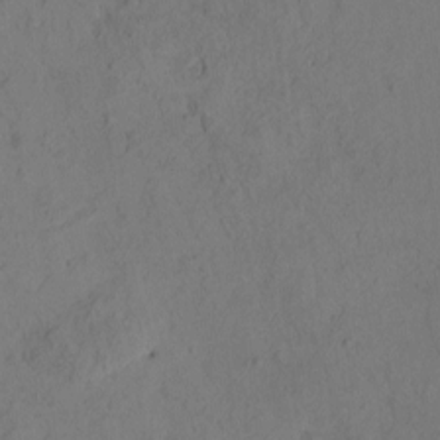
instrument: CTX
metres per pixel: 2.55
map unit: eHh
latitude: -1.2376
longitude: 16.6519
